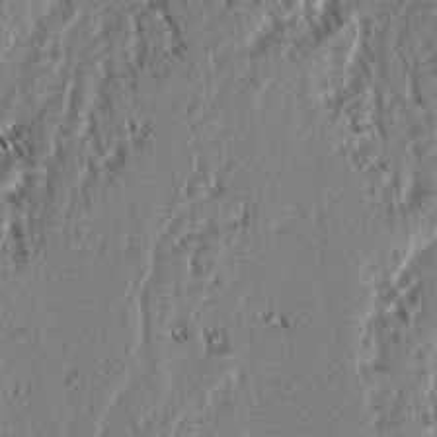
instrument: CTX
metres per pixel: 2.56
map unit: lAvf
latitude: 2.9324
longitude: -106.0822
